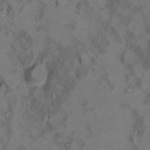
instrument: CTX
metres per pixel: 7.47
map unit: Ht
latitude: 11.0648
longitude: -32.2334
